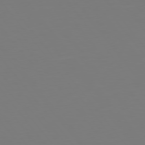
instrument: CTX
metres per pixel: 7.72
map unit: Hpe
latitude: 75.3104
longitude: -123.8394
